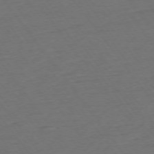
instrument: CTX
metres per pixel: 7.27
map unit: Ap
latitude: -75.4077
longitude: -83.6504
